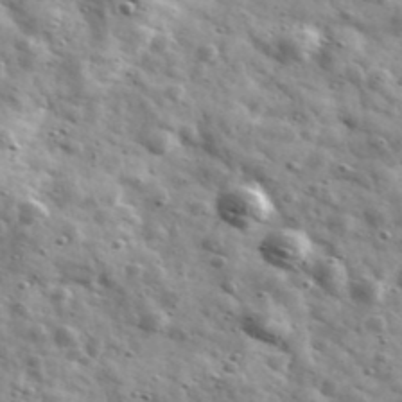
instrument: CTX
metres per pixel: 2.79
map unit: Ave
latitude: 41.4615
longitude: -107.2726
